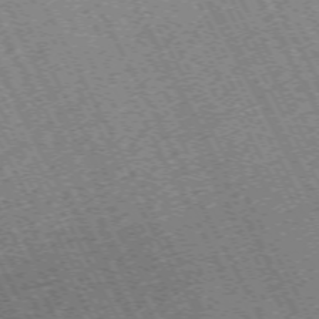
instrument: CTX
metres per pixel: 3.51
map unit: Hpe
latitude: -71.1620
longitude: 10.8786
